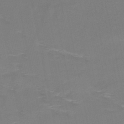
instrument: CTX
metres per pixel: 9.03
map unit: HNb
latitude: -48.8030
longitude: -47.0648
